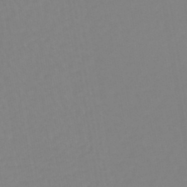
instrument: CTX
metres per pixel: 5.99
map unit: lHb
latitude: -44.7463
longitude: 55.2565
